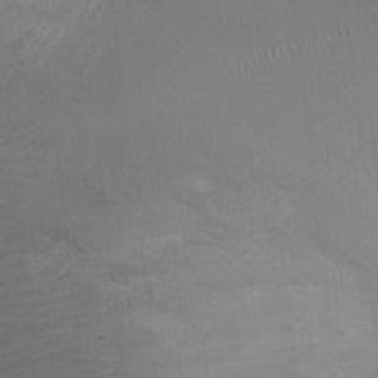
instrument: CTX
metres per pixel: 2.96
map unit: Ht
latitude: -0.7841
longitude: -16.3845
